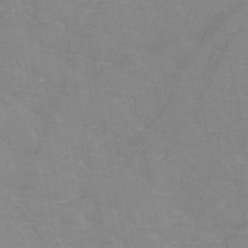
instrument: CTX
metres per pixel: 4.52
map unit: HNb
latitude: -47.5588
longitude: -47.4238
